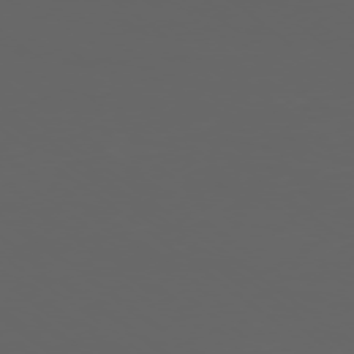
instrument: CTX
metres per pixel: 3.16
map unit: Ap
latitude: -77.5210
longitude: -75.8772
